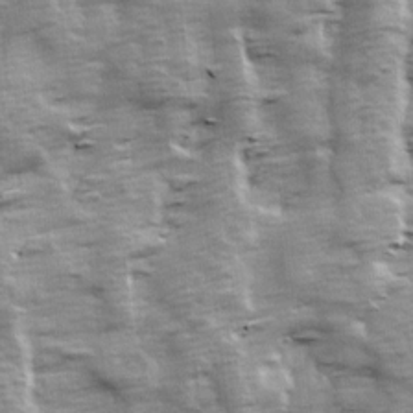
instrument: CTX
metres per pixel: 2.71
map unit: Ave
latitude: 13.8583
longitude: -104.3090
